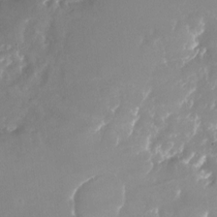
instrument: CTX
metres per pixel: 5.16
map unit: Nhu
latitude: -25.1809
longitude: -73.1404
